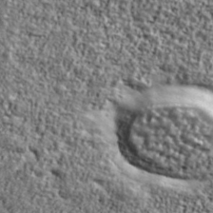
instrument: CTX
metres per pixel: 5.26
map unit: Ave
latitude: 42.1767
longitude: -111.3104
